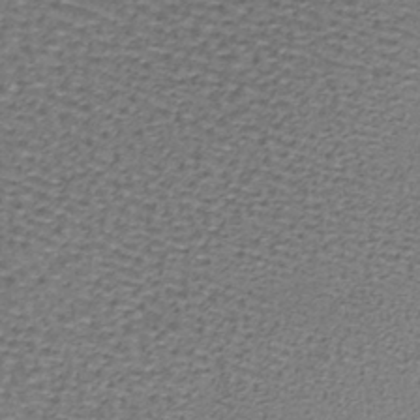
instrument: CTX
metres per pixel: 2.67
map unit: lHb
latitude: -39.9367
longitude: 61.4454
